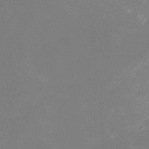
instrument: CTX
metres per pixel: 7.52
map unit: Htu
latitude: -12.9353
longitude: -47.3482
